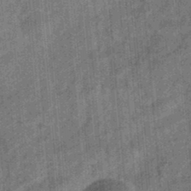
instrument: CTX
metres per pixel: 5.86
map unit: eHb
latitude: -34.0850
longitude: 79.0864
